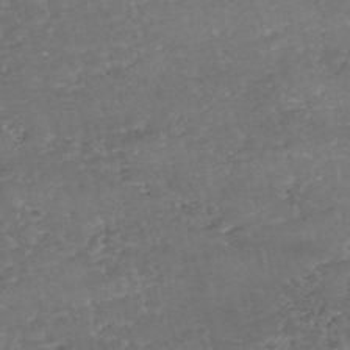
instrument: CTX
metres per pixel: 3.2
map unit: eHh
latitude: -54.3684
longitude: -90.2334
